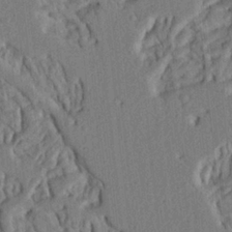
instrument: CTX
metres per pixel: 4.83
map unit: Ht
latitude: 8.4979
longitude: -76.2522
